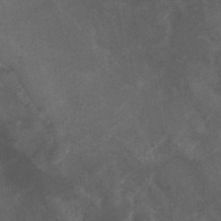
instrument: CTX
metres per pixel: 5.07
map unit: ANa
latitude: 39.1781
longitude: 29.4832
